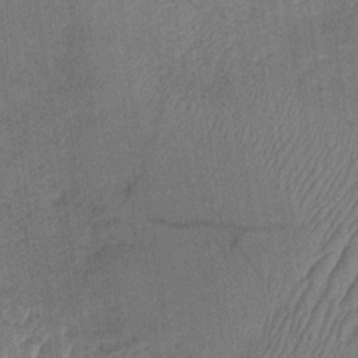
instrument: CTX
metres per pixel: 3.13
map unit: HNb
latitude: -32.4251
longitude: 62.4629
